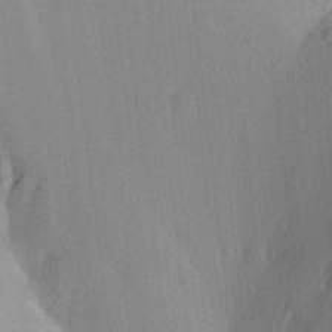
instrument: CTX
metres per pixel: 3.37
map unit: Aa
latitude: 27.4049
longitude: -145.3104
